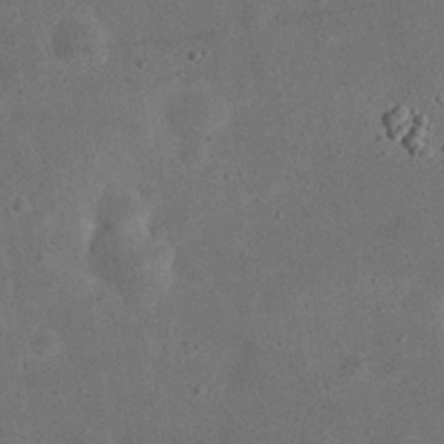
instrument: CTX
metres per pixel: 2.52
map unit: eHh
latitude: 24.4601
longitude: -68.3656
